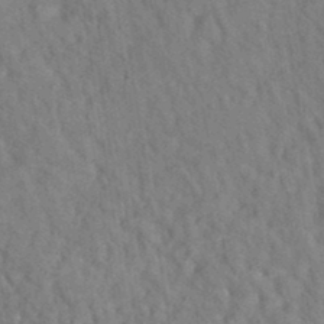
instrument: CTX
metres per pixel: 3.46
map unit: eAb
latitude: 35.1403
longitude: 108.7085
